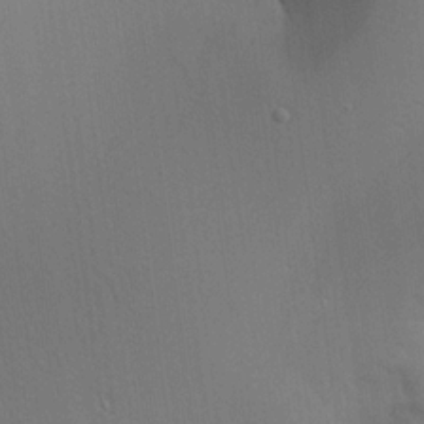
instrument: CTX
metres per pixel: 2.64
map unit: Aa
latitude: 18.7057
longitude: -141.2537
